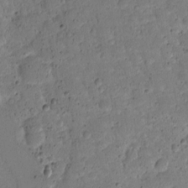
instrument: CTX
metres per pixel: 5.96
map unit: lAvf
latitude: 9.1214
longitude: 166.0472
